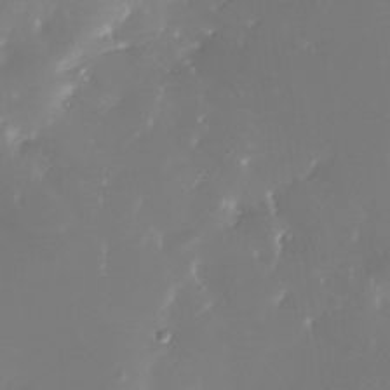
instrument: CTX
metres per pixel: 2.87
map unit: Nhe
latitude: -33.0298
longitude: -116.6113
